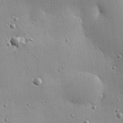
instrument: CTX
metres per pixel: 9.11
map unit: eHh
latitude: 24.5923
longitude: -89.1404
